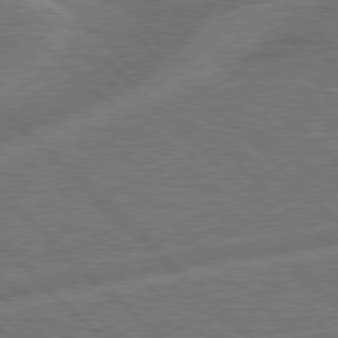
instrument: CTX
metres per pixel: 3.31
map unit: Hpe
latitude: 77.8583
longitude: -151.6127
